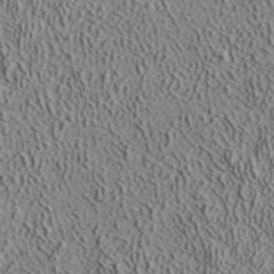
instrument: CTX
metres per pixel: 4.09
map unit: ANa
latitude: 38.7246
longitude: 22.7652
